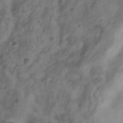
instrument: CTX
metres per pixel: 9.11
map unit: Hve
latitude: -33.3699
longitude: 89.4832
